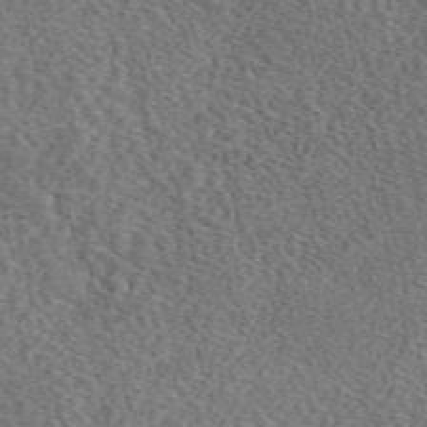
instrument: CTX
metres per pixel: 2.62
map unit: eAb
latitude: 44.9325
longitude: 111.5588
